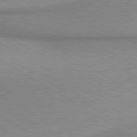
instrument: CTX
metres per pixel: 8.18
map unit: lApd
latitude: 80.1200
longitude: 166.5952
